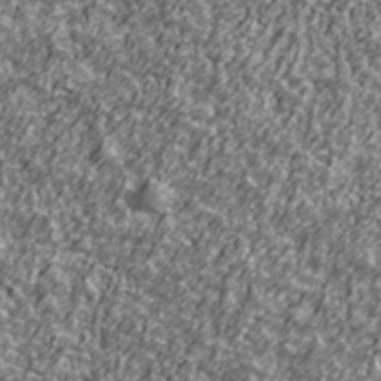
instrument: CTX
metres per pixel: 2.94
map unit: Ave
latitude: 42.3656
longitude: -113.8016
